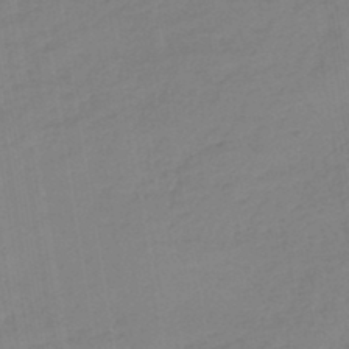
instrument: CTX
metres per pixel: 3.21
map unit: lHb
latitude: -44.5007
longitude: 71.3699
